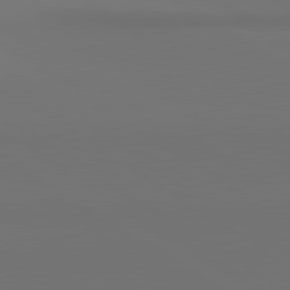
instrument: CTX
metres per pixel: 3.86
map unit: lApd
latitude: 81.2537
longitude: 152.9352
